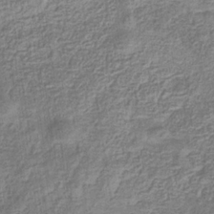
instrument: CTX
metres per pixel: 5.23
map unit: eHb
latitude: -32.6519
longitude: 74.5385
